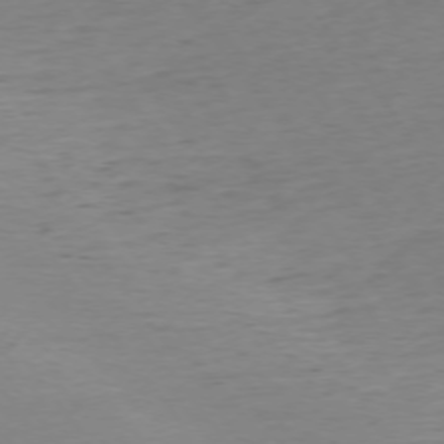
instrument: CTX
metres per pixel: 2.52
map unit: Ap
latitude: -74.7841
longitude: -71.4615
